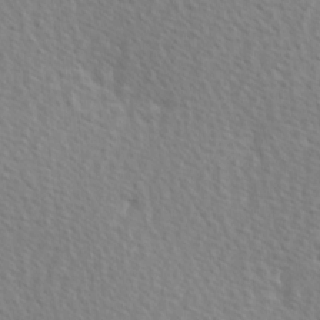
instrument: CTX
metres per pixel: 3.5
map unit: Hve
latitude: 2.3467
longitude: -121.4994
